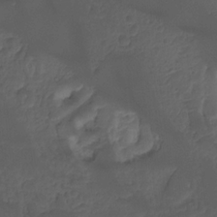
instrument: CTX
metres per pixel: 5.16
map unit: Hto
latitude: -7.8800
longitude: -44.5546
